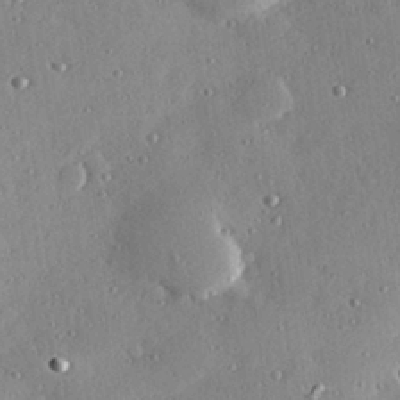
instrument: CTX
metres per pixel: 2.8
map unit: Hve
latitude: 28.7435
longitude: -91.1970
